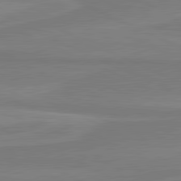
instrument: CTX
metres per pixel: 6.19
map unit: lApd
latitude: 81.3482
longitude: 169.7477
